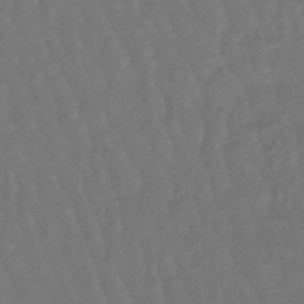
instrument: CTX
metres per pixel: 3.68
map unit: lHb
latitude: -47.7288
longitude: 80.0283
